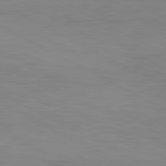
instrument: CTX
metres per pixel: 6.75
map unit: Hpe
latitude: -81.1053
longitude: 18.1039
